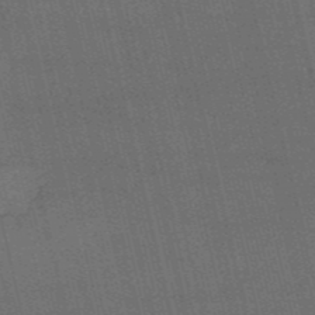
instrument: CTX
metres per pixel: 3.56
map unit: HNb
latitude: -52.5195
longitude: -40.8946
